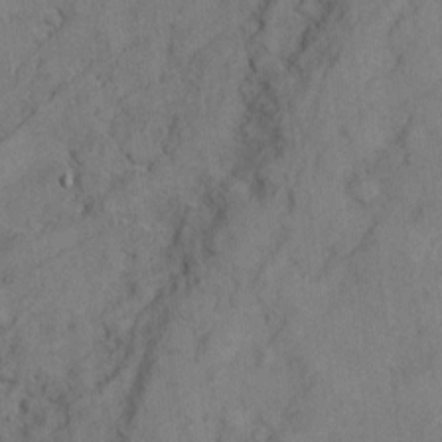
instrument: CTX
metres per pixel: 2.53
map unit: Hto
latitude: 4.6868
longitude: -60.8758
